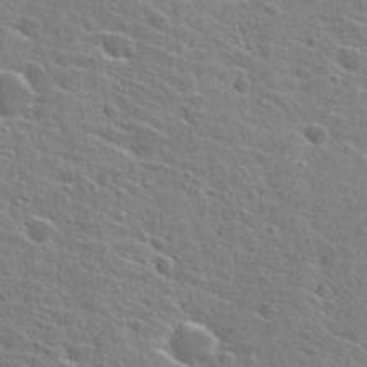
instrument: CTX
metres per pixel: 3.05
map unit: Hto
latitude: 27.0836
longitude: -45.4048
